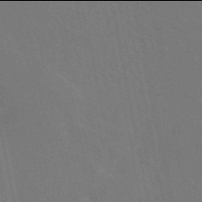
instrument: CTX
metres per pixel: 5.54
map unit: eAb
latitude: 45.9906
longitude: 121.0675
